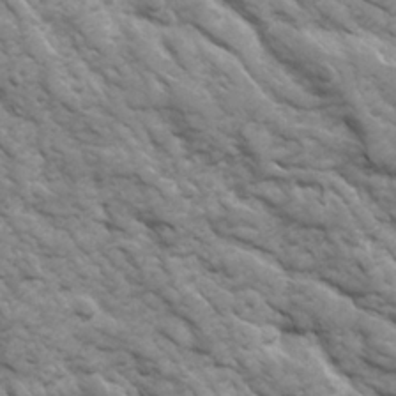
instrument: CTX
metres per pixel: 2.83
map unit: Ave
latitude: 16.9514
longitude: -131.8773
